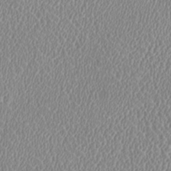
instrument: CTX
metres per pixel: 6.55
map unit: HNhu
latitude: -1.7478
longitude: -1.1403
